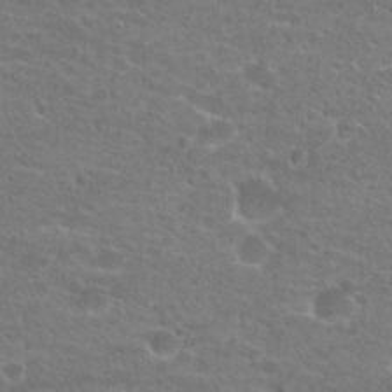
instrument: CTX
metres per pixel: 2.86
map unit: Hto
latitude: 22.1578
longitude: -43.7828
